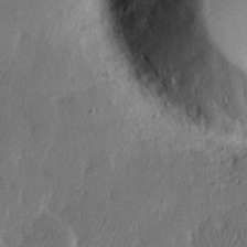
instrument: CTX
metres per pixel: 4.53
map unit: eHh
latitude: 13.5182
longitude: -68.3656
